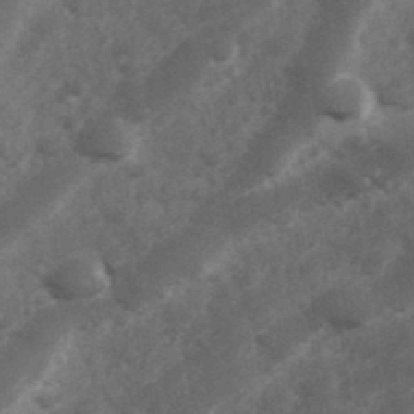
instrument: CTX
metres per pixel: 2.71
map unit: Hve
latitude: 33.1025
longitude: 150.9542
